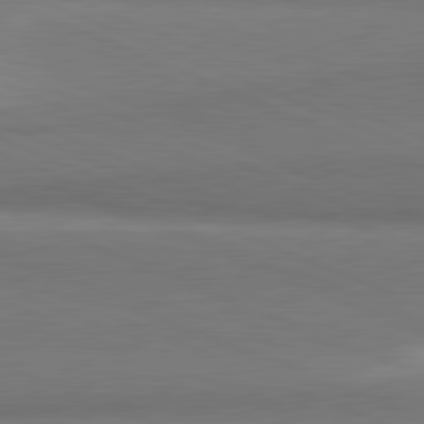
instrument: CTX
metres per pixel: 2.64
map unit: lApd
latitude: 81.7072
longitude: 160.1795
